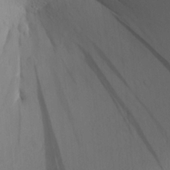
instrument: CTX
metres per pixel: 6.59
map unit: Aa
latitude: 23.7261
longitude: -146.5168
